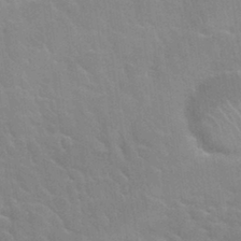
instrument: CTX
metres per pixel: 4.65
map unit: Nhu
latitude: 30.3090
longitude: -51.7260
